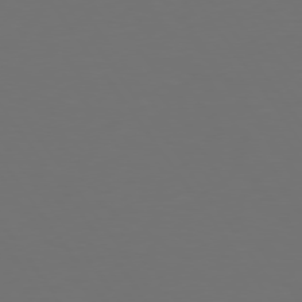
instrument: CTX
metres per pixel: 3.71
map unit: Hpe
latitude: 74.8947
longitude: -124.2900
